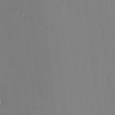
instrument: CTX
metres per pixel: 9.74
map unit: HNhu
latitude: 0.1200
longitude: -4.7624
